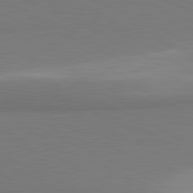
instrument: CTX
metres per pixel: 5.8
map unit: lApd
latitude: 81.3671
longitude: 156.6707
